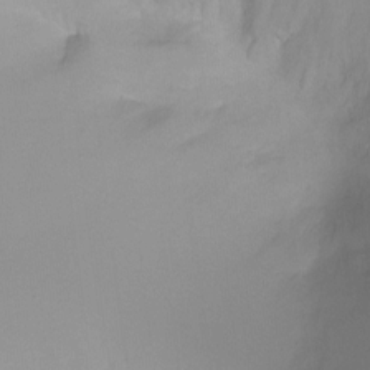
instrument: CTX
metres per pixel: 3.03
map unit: Ht
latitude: -10.0472
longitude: -28.6490
